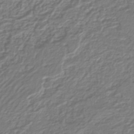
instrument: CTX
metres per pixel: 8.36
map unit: lHb
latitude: -42.3684
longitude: 61.4832
